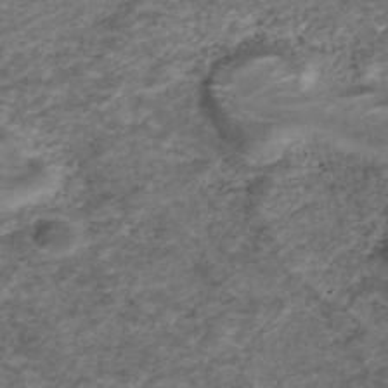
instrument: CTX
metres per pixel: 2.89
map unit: ANa
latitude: 42.2334
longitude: 27.2942
